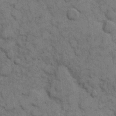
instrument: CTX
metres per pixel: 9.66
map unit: eHh
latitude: 8.5735
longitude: -64.9892
